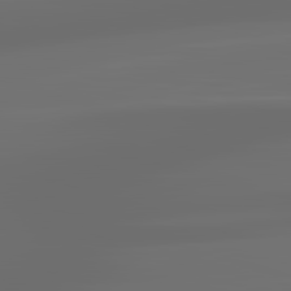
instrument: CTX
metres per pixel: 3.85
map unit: lApd
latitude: 83.4993
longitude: -128.5735
